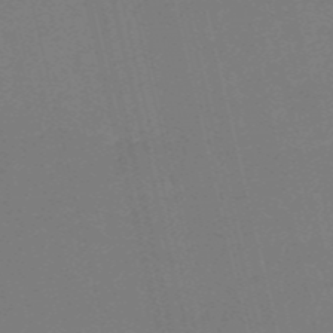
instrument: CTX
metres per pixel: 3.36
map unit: HNb
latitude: -55.2376
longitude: -39.5749
